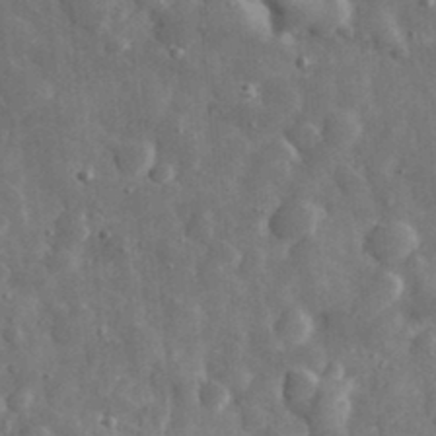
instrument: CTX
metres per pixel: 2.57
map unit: eHh
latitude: 32.7813
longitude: -69.5938
